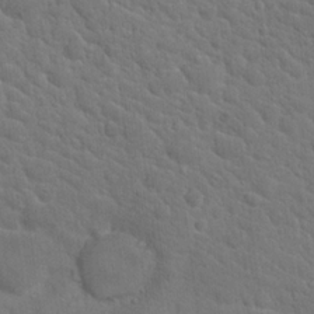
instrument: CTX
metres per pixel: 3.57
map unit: Hto
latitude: 19.6505
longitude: -35.0836
